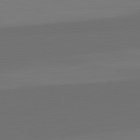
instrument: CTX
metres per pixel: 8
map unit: lApd
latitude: 82.4978
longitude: 162.0661
